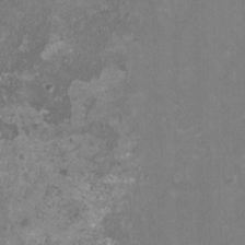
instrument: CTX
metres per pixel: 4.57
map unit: HNhu
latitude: 2.5923
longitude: -2.5545
